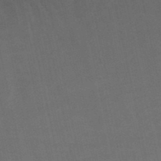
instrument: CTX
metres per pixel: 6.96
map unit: lHb
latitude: -48.4251
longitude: 72.7274
